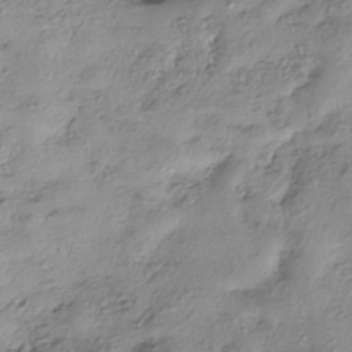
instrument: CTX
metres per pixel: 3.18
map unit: eHh
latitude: -42.2361
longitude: 122.9542
